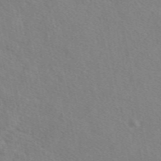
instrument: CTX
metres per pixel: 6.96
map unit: eAb
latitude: 49.5182
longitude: 117.4643
